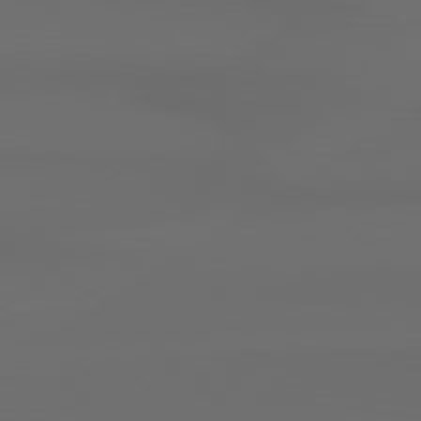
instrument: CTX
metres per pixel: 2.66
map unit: Hpe
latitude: 78.5735
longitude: -133.0647
